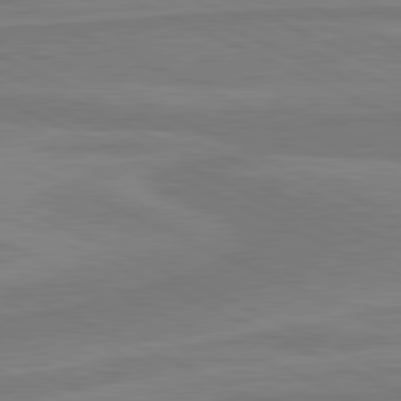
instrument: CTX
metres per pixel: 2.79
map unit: lApd
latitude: 81.4048
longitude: 169.7477
